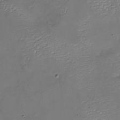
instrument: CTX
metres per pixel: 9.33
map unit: Nhu
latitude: -26.7085
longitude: -57.4993
